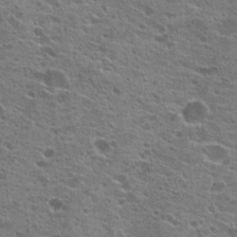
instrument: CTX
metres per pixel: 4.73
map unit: Hto
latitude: 21.7261
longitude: -41.7260
